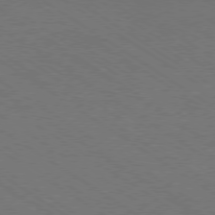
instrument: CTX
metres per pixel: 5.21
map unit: Ap
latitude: -79.8611
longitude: -65.9528
